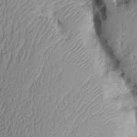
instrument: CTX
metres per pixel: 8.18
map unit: Aa
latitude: 9.6883
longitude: -128.1578
